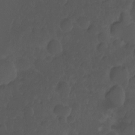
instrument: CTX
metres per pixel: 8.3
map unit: Hto
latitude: -7.9178
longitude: -45.5749
